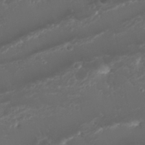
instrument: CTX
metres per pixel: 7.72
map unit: Nhu
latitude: 22.7435
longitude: -63.3671
